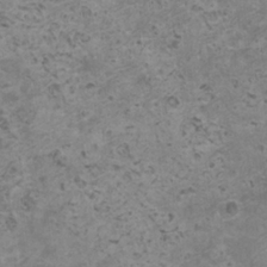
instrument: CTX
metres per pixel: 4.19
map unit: HNhu
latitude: -0.4818
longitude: 2.2928
